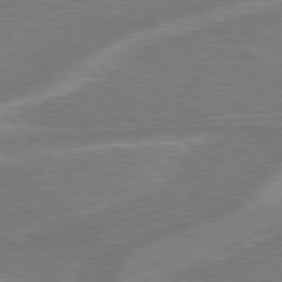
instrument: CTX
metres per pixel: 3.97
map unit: Hpe
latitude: 77.4804
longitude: -152.2334
